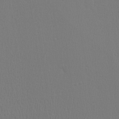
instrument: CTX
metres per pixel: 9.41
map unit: Ave
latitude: 23.7261
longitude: -135.0269
